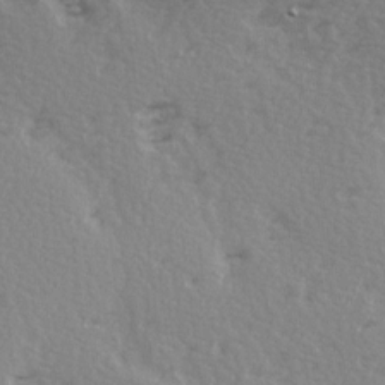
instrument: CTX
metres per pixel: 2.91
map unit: Ave
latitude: 14.6302
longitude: -104.8380
